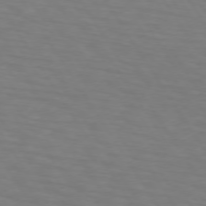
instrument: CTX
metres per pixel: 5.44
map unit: lApd
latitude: 73.4616
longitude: -75.1970
